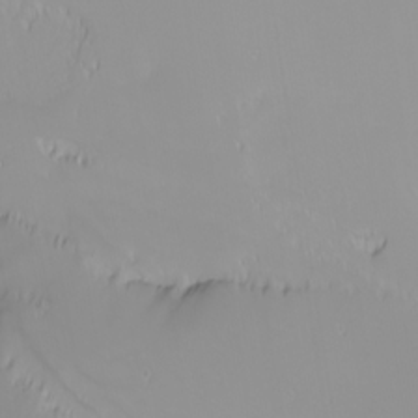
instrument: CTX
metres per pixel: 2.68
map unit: Nhu
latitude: -6.6707
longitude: -83.2914
